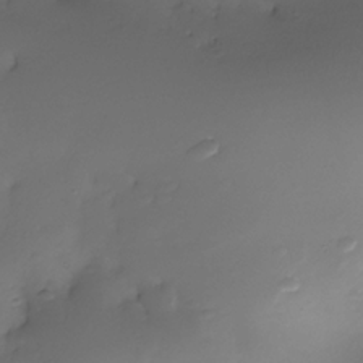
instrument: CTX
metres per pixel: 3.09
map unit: Nhe
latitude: -35.8233
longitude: -117.3482
